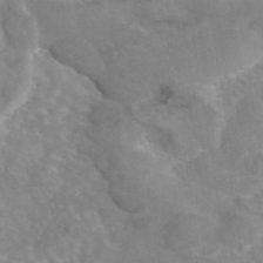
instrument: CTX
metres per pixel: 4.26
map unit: eAb
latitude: 44.9136
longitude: 109.5966
